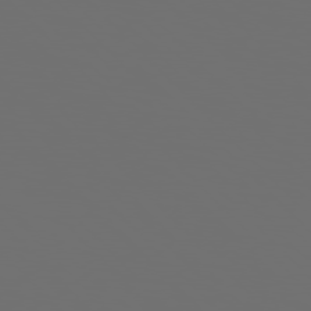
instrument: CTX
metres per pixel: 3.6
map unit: Hpe
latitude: 76.7435
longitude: -140.9891
